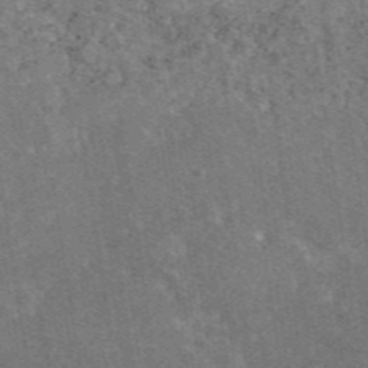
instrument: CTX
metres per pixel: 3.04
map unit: eAb
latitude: 47.0837
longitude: 114.9730
